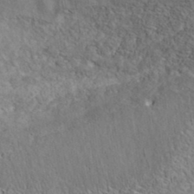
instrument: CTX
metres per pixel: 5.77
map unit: ANa
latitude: 37.2537
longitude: 18.4062
